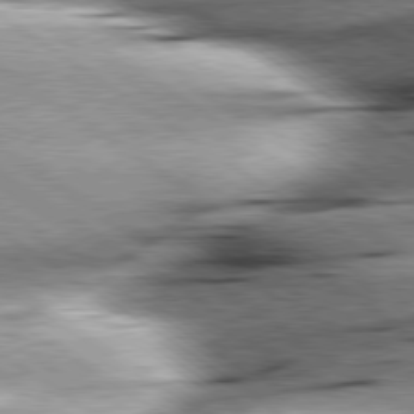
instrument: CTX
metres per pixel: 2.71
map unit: lApd
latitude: 79.5938
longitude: -155.2159
